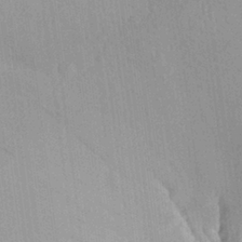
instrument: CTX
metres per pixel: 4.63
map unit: Aa
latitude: 25.6127
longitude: -145.1403
